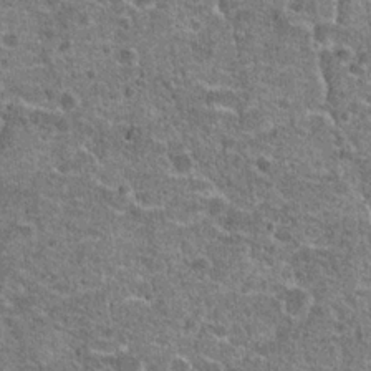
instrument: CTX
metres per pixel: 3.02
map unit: Hto
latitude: 20.5168
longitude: -42.7435
